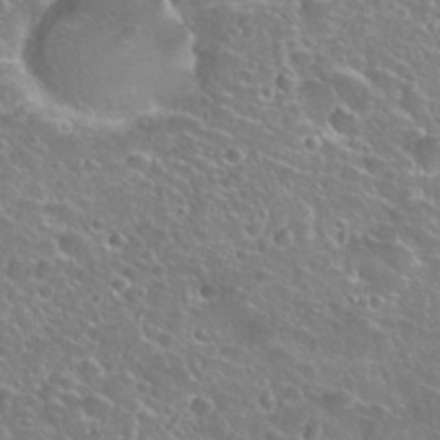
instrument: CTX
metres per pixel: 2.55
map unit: Hto
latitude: 27.3860
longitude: -50.6868
